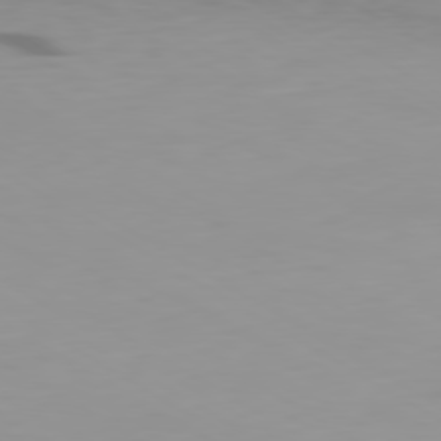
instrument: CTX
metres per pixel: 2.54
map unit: Ap
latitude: -80.2173
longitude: -61.4237
